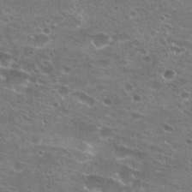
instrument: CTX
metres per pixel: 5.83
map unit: Hto
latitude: 22.3278
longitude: -41.3859
